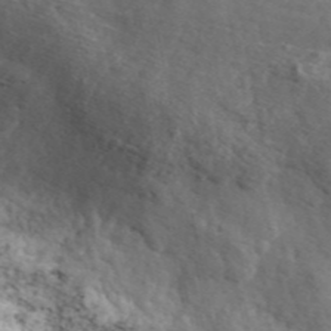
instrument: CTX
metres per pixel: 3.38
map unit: ANa
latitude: 46.1200
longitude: 23.2754
